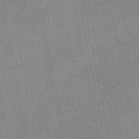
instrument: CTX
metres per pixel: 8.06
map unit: eAb
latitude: 48.5924
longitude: 103.4077
